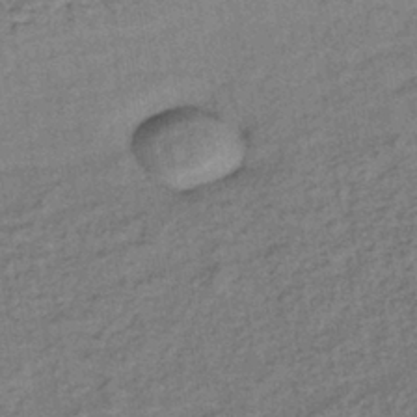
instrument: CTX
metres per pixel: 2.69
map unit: lHb
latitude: -38.9920
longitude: 62.7652
